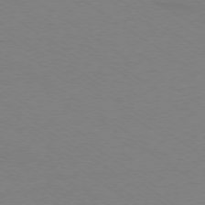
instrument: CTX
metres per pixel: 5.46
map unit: Ap
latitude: -78.7463
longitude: -85.0459
